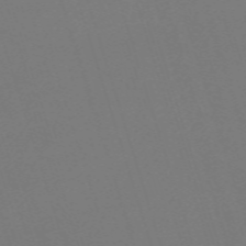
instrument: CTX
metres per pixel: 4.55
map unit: eHh
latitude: -62.9730
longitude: 51.2376
